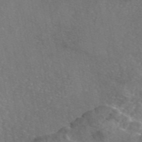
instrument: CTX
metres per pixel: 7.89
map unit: eAb
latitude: 46.8947
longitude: 110.5573
